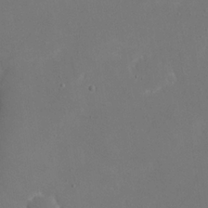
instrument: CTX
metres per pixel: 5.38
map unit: eHh
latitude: 20.2523
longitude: -68.5735
